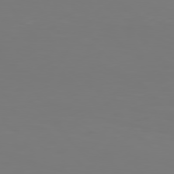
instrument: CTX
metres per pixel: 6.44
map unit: Hpe
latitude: 77.2537
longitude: -133.4615
